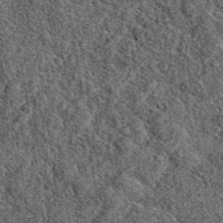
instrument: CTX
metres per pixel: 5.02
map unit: eAb
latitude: 39.6127
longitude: 110.9164
